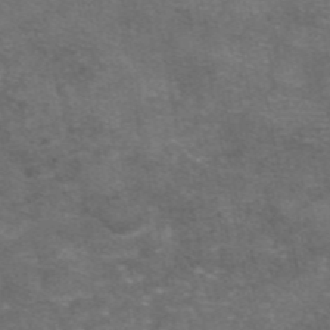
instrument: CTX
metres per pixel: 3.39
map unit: eAb
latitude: 46.9136
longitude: 104.2928
